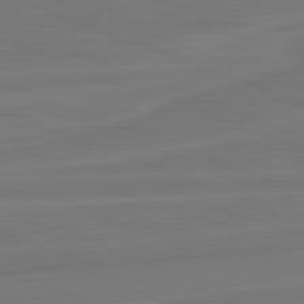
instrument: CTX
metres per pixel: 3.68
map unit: lApd
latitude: 82.1766
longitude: -175.0270
